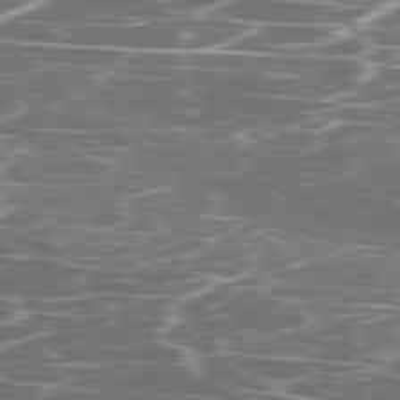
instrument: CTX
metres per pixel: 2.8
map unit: Ap
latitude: -79.5777
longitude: -71.9528
